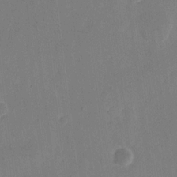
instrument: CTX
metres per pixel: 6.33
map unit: eHh
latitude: 11.3671
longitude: -69.4616
